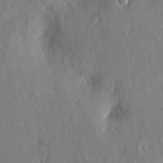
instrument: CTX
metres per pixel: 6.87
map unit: eHh
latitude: 5.2348
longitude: -73.4616
